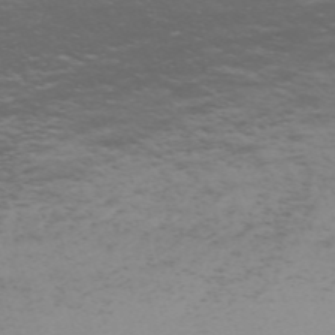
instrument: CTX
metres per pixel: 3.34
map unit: Nve
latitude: -59.5777
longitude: 56.1983
